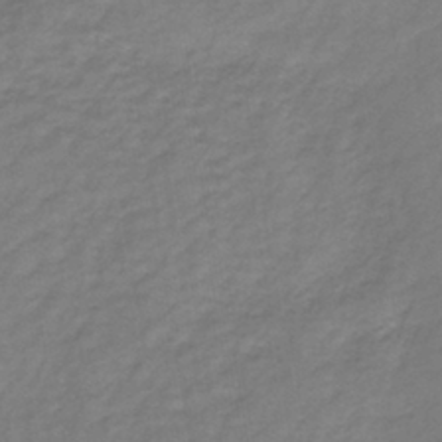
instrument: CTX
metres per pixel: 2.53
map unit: lHb
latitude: -39.1053
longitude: 71.8611
